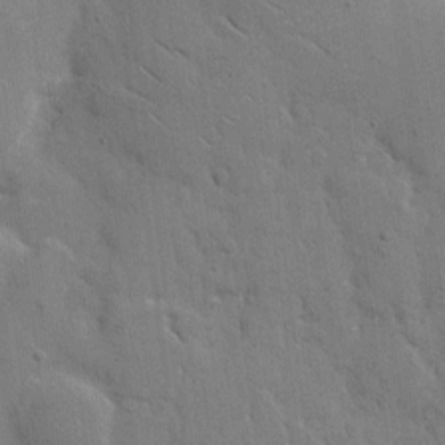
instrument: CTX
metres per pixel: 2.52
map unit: eHh
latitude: 8.8380
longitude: -66.8380
